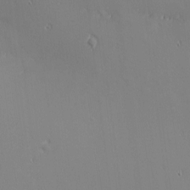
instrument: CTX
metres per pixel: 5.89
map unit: eHh
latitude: -2.9163
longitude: -80.8947
